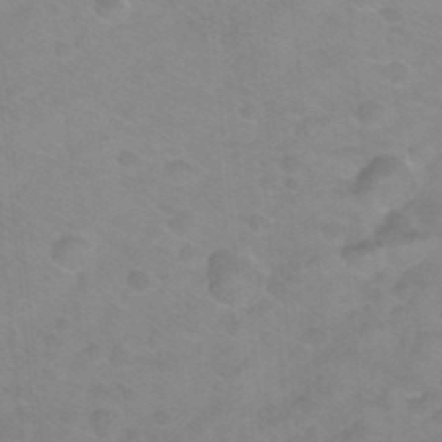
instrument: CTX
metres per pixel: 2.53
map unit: Nhu
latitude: 26.1011
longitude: -54.5735
